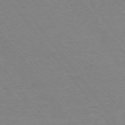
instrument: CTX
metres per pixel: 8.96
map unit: Ap
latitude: -74.9353
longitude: -82.2333
